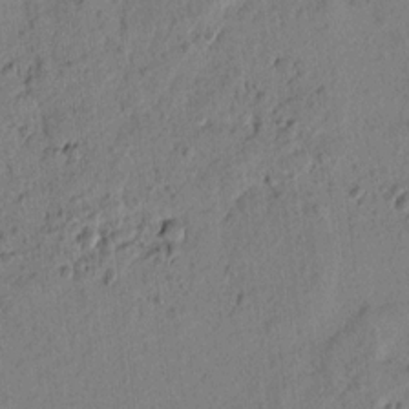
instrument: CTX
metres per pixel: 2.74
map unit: lAvf
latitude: 8.1200
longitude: 165.3321
